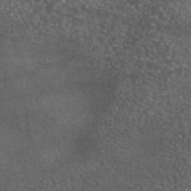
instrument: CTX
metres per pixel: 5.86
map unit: eAb
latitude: 45.7827
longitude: 113.9367
